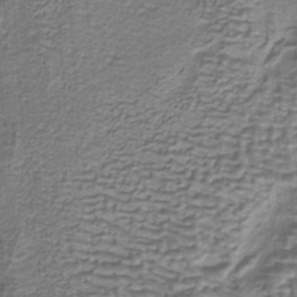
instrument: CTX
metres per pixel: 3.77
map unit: HNb
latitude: -35.5210
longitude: 57.7477
